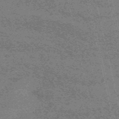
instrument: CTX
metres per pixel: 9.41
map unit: HNb
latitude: -55.6155
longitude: -45.6316
